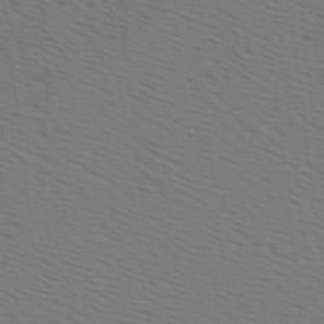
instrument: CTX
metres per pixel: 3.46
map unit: Hve
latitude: 2.6679
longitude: -125.6505
